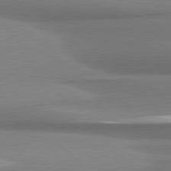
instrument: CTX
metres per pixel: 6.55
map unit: lApd
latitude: 81.3482
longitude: 176.5385
